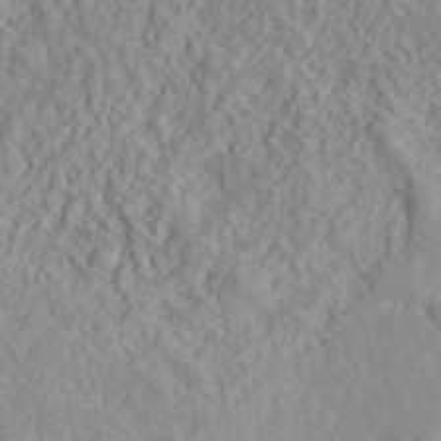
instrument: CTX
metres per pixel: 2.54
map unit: ANa
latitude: 41.9906
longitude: 30.9352
